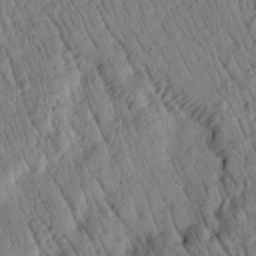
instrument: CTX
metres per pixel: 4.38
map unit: Htu
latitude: 2.4223
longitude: 178.7274
